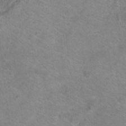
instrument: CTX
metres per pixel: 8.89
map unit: Hto
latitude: 18.2333
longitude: -38.9514
